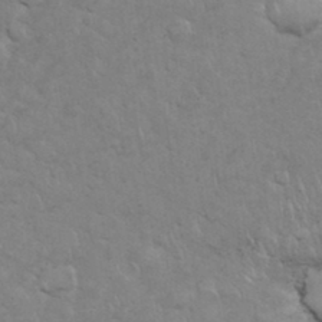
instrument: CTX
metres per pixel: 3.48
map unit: eHh
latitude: 35.9717
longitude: -62.4412
